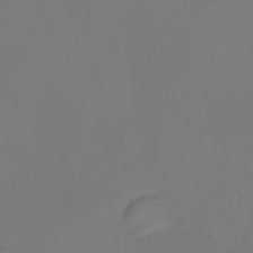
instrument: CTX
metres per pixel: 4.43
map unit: Hto
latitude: -12.4818
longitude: -40.4978
